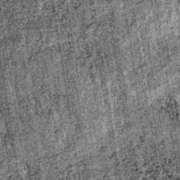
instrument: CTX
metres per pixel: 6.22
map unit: lHb
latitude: -38.8975
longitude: 67.5022
